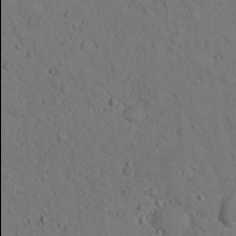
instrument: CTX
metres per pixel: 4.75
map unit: lHvf
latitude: 13.9528
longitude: 178.0094
